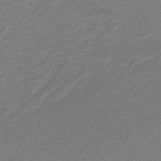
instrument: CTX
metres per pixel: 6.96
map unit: lHb
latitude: -42.1983
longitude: 56.6329
